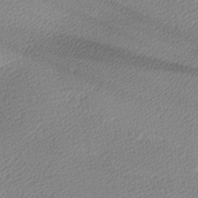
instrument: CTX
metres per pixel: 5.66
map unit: lAa
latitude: -10.2740
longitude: -126.6869
